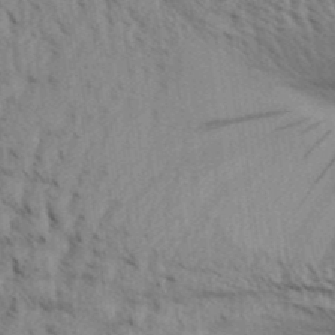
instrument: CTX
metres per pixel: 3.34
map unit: Aa
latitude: 30.6113
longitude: -135.0647
